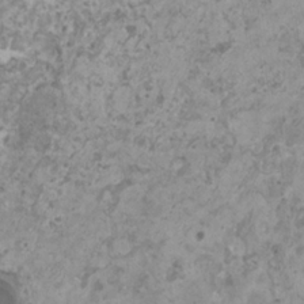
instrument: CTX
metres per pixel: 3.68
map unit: HNhu
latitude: 0.5167
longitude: 4.2928
